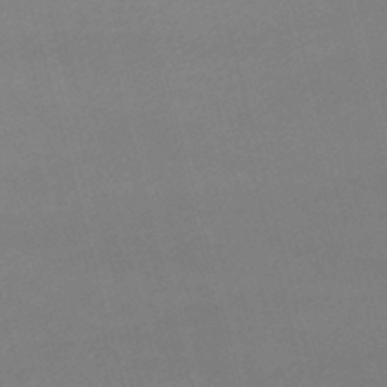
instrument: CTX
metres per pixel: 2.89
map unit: lHb
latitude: -47.6910
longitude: 61.3510
